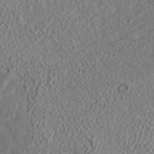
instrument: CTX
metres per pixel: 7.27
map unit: ANa
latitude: 35.6694
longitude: 14.8975
